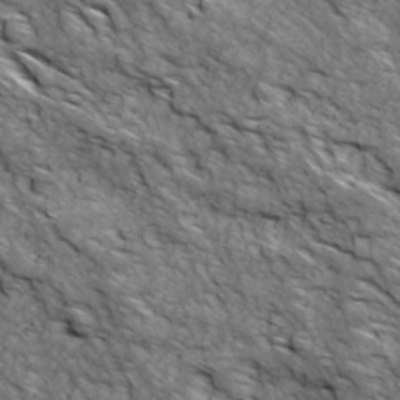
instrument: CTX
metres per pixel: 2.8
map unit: Ave
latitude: 19.0080
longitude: -134.4790
